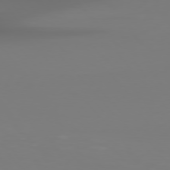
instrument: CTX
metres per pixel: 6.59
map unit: Hpe
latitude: 76.5734
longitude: -132.6679
